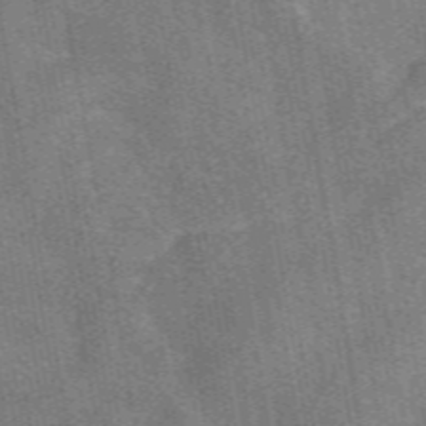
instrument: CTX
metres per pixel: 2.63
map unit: eAb
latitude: 50.2711
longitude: 116.1038
